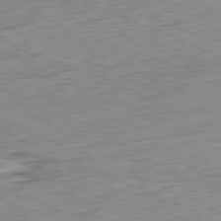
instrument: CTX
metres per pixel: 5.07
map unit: Ap
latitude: -81.5588
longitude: -74.7813
